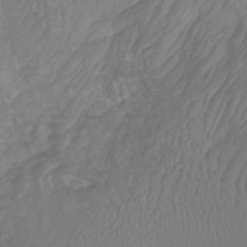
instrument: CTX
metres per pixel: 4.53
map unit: Htu
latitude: -10.0094
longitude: -73.8583
